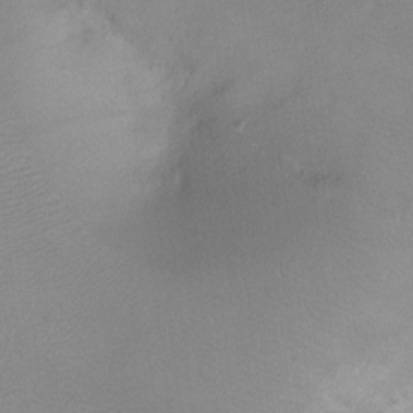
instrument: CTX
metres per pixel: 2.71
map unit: Ht
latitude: -8.1984
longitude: -34.3845
